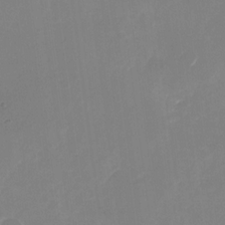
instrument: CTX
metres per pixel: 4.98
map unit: Nhu
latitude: -28.2928
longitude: -67.0836
